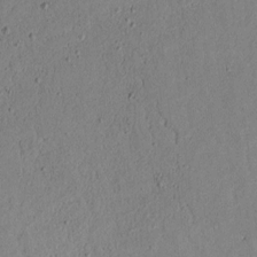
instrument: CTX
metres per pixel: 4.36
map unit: lAvf
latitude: 4.8191
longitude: 167.9367
